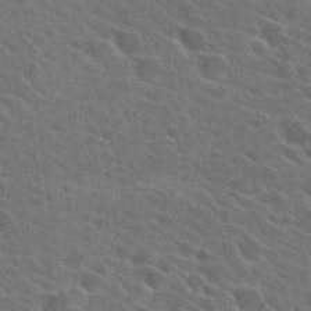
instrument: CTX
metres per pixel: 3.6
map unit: Hto
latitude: 23.9528
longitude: -39.6127
